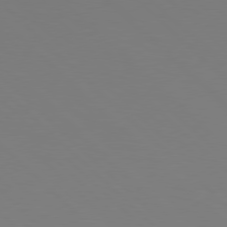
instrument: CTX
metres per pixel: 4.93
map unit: Hpe
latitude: 77.9528
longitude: -164.4412
